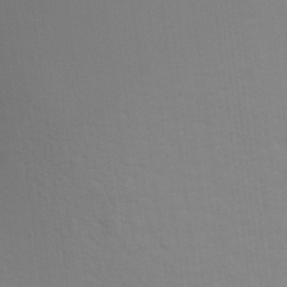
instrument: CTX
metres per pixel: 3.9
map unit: Aa
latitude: 16.1011
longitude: -143.3671
